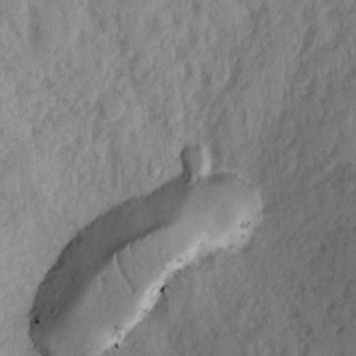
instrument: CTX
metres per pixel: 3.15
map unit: lAvf
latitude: -1.5777
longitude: -105.5560
